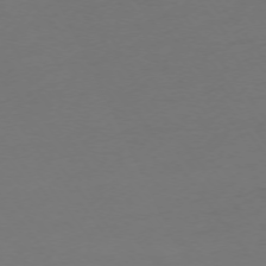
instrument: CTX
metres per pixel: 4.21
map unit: Ap
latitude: -74.7086
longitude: -72.3846
